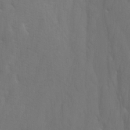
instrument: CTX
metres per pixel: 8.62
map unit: Htu
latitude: -3.8800
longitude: -72.5924
